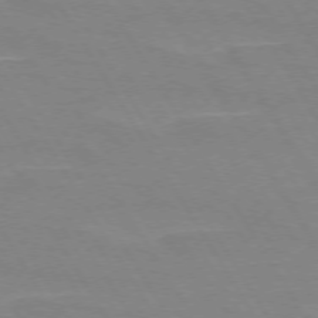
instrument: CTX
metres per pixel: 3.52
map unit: lApd
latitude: 72.8758
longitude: -56.1955
